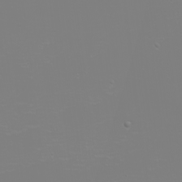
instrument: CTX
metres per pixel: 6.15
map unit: eHh
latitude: -6.2361
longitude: -83.9150
